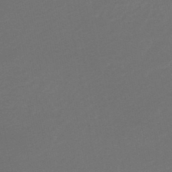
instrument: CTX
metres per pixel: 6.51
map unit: HNb
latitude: -47.7855
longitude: 57.0486
